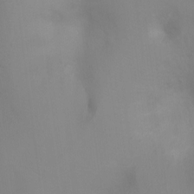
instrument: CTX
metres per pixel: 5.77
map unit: Ht
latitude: -4.8219
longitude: -28.9325
